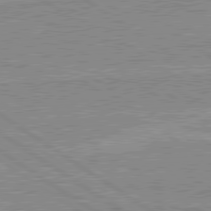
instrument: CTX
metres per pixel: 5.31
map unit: lApd
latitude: 80.0822
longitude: 170.8597
